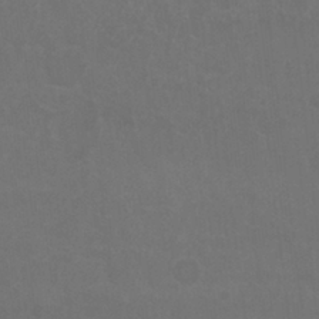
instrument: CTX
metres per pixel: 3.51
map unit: Nhu
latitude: 26.5924
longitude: -54.0444
